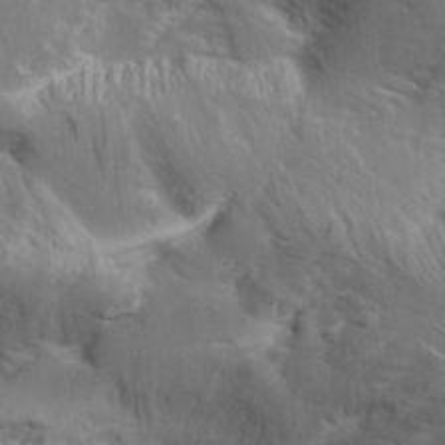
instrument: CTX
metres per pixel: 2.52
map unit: Aa
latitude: 10.4412
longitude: -142.3845
